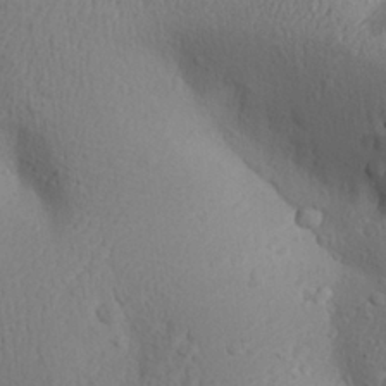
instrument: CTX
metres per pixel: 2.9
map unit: Aa
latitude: 27.1592
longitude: -143.0648
